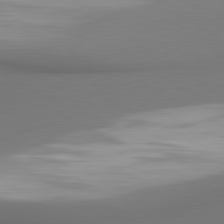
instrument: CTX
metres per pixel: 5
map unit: lApd
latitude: 81.2159
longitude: 173.5966
